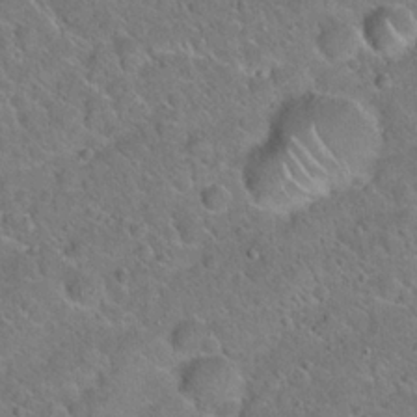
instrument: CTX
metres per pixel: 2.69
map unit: Hto
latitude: 20.4601
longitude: -50.3278
